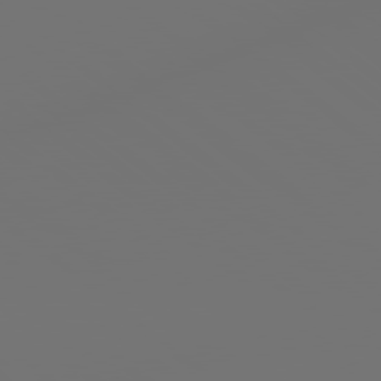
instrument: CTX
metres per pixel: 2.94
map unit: Hpe
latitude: 78.8947
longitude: 177.6155
